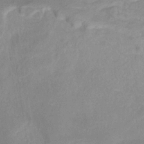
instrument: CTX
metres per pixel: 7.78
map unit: HNhu
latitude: -29.3888
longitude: 66.5196
